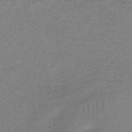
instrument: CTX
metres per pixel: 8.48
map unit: HNb
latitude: -33.5210
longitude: 62.4440
